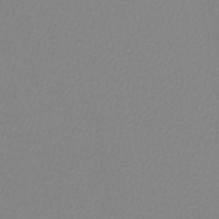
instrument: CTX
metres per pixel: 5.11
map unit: lHb
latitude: -45.4832
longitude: 73.9367
